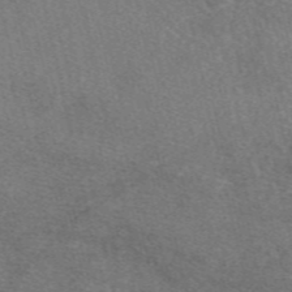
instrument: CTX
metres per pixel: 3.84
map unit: eAb
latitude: 48.3845
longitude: 112.3306
